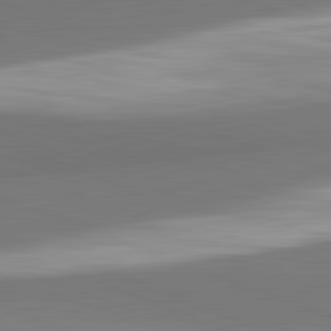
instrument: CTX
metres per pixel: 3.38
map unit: lApd
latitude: 82.2711
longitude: 149.9178
